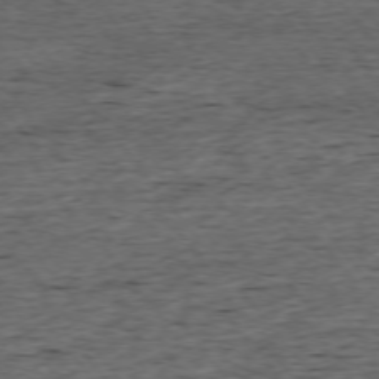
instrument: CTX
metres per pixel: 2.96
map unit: Ap
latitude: -75.2376
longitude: -92.9324
